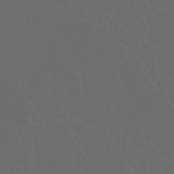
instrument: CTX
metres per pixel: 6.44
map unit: Aa
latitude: -7.6344
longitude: -72.0444
